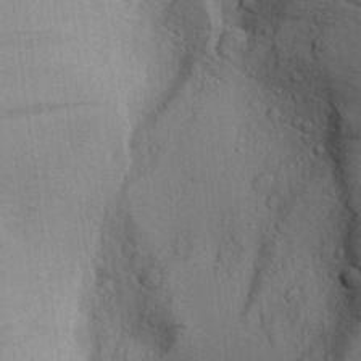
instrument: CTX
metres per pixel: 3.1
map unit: Aa
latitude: 20.6680
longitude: -144.4034
